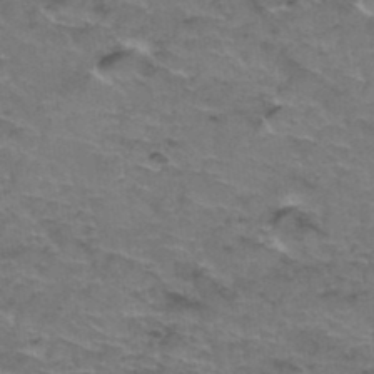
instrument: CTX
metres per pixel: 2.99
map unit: Hto
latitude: 37.2537
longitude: -41.7260
